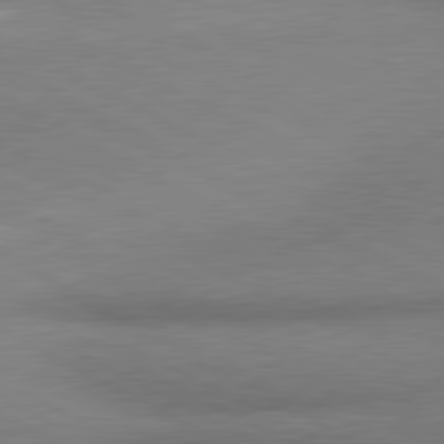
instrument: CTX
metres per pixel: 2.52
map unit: lApd
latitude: 80.6868
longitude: 165.5210
